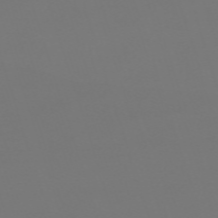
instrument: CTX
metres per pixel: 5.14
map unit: eHh
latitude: -62.9352
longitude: 51.8989
